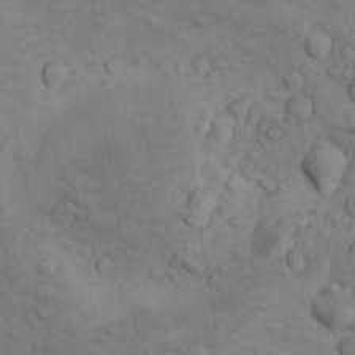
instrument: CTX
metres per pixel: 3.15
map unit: Nhu
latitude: 8.6869
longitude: -25.1592
